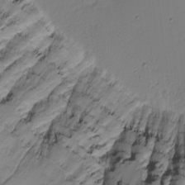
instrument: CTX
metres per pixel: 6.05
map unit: Nhu
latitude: -5.0108
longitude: -85.8017
